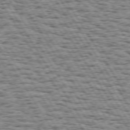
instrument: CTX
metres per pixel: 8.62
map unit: Hpe
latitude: 73.4427
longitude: -131.7072
